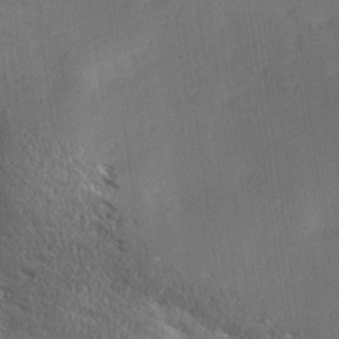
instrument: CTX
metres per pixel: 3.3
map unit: Ave
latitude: 17.4049
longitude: -138.3845
